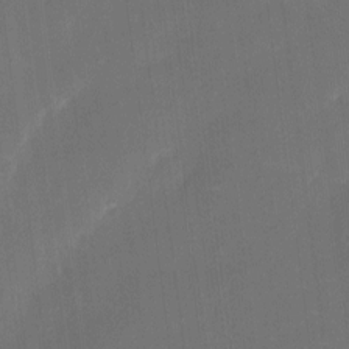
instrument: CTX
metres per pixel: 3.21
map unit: eHh
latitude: 5.1025
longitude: -68.6113
